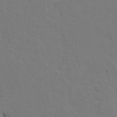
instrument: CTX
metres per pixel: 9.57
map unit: HNhu
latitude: 7.2348
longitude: -4.5735
